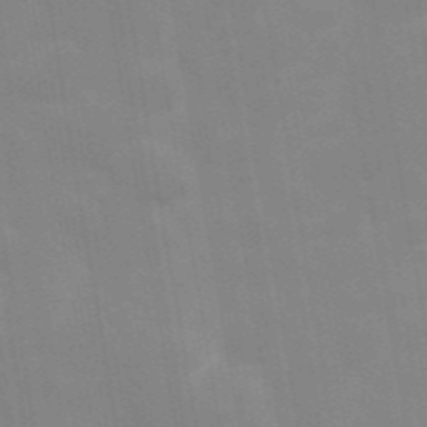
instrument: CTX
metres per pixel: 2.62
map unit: Hve
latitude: 30.9514
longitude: 150.1228
